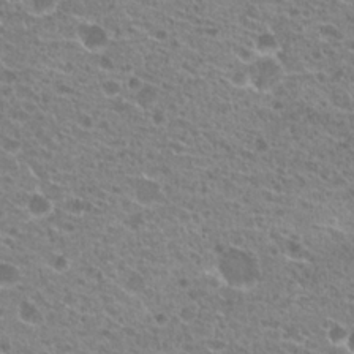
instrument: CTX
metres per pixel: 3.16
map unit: Hto
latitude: 21.3293
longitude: -41.2914
